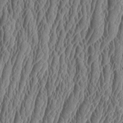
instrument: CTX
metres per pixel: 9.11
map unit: Aa
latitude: 9.5182
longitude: -129.7261
